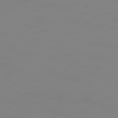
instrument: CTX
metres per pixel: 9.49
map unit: Hpe
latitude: 74.4979
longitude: -127.2348
